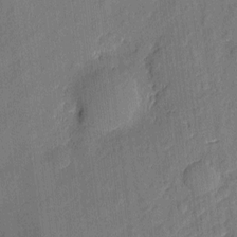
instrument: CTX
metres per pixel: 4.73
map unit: eHh
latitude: 5.4804
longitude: -73.1215
